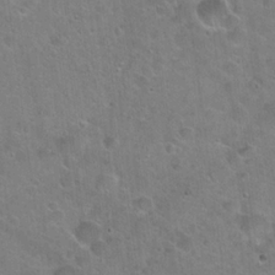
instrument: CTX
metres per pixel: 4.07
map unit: Hto
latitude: 22.1578
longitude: -52.7813
